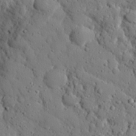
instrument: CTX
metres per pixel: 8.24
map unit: eHh
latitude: 26.3656
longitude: -78.6302
